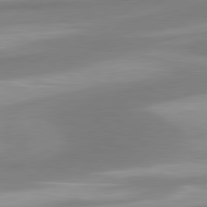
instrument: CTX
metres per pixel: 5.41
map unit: lApd
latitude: 80.5546
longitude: 175.5588
